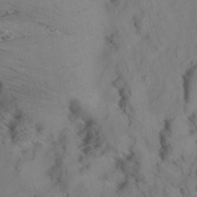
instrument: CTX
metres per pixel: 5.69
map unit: Aa
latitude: 9.0648
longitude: -140.3089
